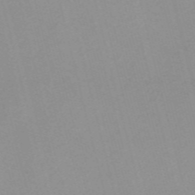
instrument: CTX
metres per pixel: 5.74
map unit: Nve
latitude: -57.3132
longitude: 58.8974
